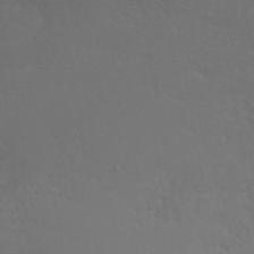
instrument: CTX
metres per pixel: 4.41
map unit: ANa
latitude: 41.2536
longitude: 53.6155
